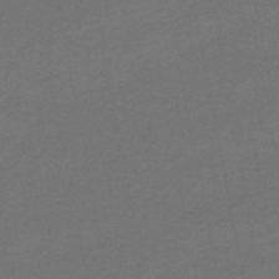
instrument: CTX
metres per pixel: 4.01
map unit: HNhu
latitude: -49.0109
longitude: 100.6896
